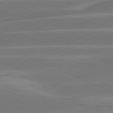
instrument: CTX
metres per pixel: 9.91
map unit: lApd
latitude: 81.4615
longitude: -131.6127
